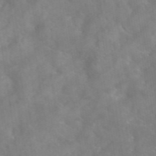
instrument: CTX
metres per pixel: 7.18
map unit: eAb
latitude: 45.8583
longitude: 127.1809
